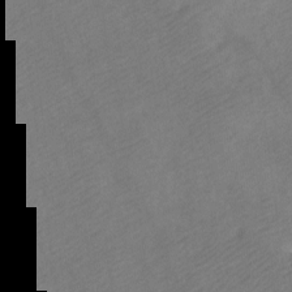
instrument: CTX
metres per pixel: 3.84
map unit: Ht
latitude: -7.4454
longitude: -34.8569
